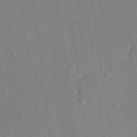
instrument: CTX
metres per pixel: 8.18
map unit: lHvf
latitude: 21.3293
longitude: 144.5007
